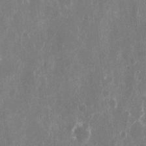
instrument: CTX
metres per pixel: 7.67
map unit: eHh
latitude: 10.3845
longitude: -71.2726
